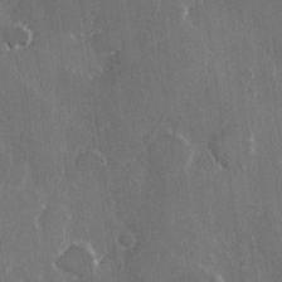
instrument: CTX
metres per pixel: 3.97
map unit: Hve
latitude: 22.4601
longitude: 147.8422
